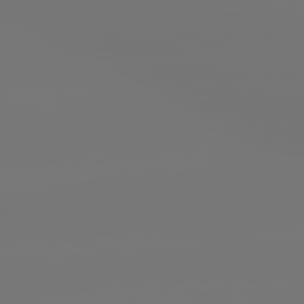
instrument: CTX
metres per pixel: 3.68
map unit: lApd
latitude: 81.0269
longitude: -152.3467
